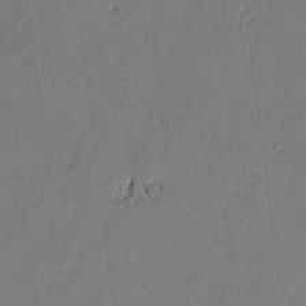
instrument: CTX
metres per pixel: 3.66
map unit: lAvf
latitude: -0.5574
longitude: -106.1956
